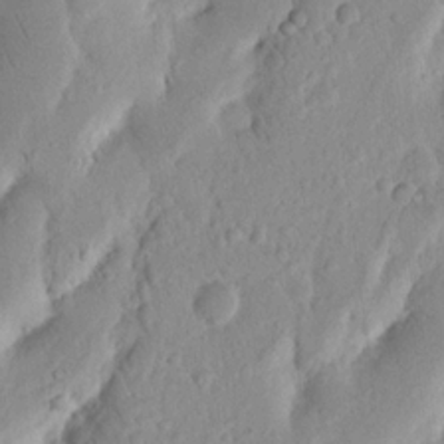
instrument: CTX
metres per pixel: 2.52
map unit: Nhu
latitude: 16.9514
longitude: -75.5560
